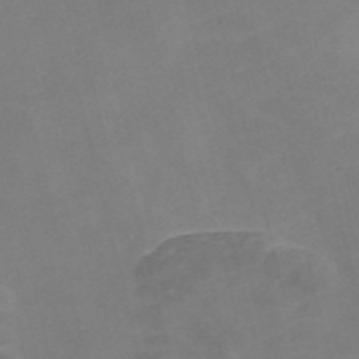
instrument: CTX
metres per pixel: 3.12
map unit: Nve
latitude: -57.0486
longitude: 52.7841
